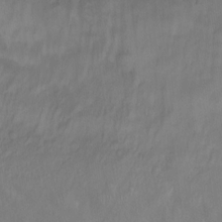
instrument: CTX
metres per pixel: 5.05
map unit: Ht
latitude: 11.5938
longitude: -32.4034
